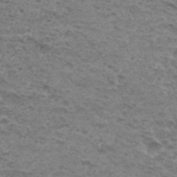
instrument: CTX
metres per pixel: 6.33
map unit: Hto
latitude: 31.4616
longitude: -48.0633
